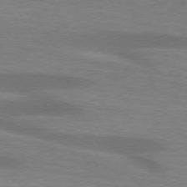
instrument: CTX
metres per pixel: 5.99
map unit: lApd
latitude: 73.8206
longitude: -52.8947
